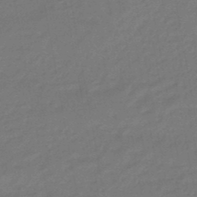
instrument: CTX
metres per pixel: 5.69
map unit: eHb
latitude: -46.9352
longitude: 82.2361
